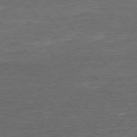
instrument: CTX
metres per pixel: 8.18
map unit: Ap
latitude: -75.8045
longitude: -92.8947
